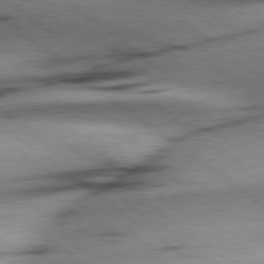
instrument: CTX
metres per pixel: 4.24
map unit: Hpe
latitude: 78.5168
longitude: -155.0836
